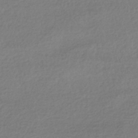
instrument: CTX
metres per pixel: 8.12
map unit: HNhu
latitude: -42.5573
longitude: 97.3699
